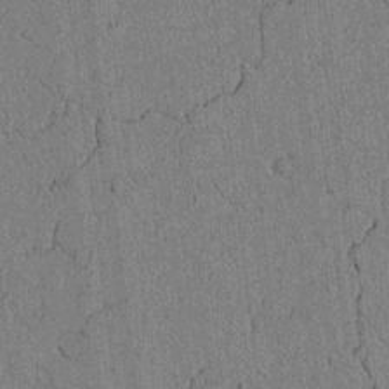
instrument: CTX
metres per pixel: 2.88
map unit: lAvf
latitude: 5.1781
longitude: 166.9164
